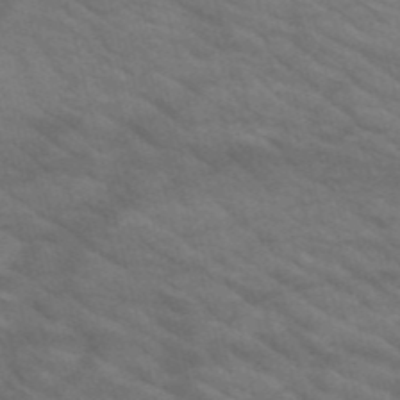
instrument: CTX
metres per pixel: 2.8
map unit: HNb
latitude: -53.1242
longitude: -44.5546
